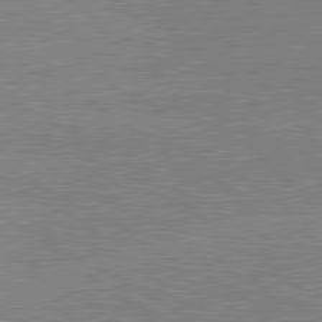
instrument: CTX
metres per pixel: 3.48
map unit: lApd
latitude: 80.6113
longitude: -126.4034
